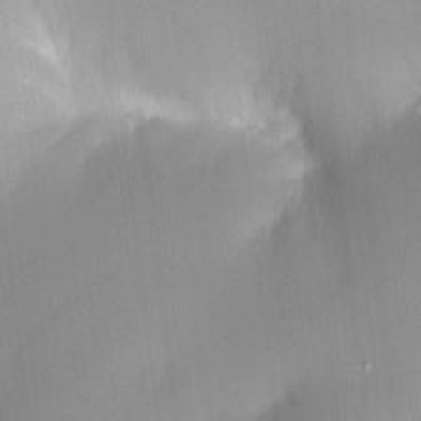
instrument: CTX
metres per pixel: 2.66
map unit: HNhu
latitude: 10.9703
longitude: 9.5399
